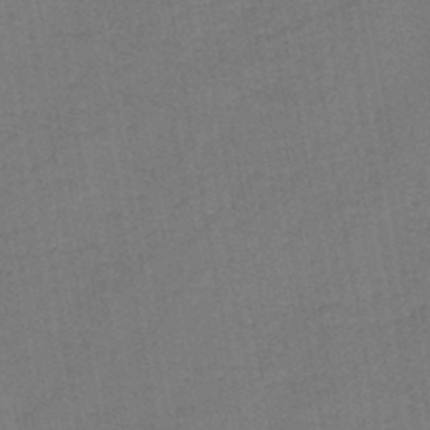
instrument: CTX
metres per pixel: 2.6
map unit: HNb
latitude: -45.7667
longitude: -37.4616
